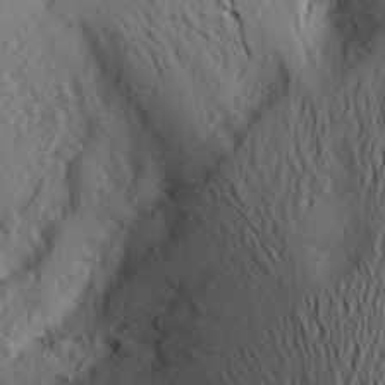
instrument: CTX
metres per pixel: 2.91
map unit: Aa
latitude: 25.4804
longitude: -147.4616
